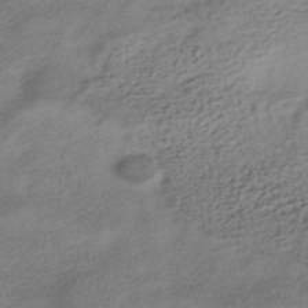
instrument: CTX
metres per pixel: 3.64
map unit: HNhu
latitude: -40.7463
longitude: 98.8219
